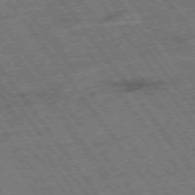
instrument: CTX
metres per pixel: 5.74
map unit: Hpe
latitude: -75.6533
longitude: -22.7246
